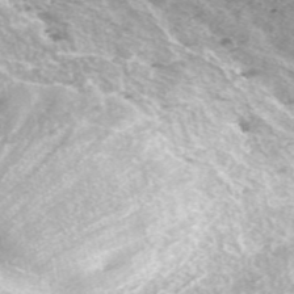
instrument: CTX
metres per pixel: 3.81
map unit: ANa
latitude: 44.4790
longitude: 29.7289
